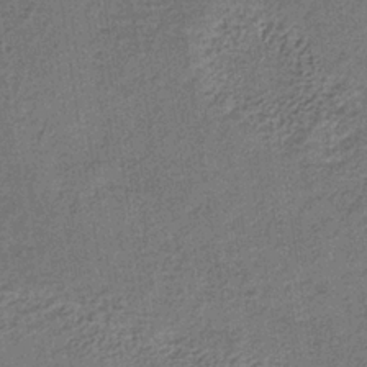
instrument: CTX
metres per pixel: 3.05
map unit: lHb
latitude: -34.5007
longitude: 62.8975
